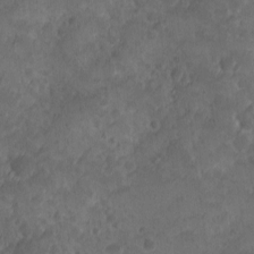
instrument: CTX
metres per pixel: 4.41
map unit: Ave
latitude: 10.1578
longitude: -105.4805
